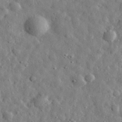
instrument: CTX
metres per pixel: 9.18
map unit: eHh
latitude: 31.5371
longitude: -73.8962
